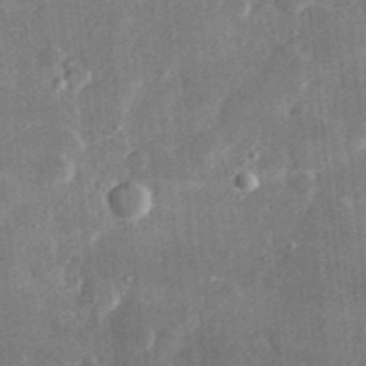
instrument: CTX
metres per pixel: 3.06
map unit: lHvf
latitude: 31.4427
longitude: -89.9339
